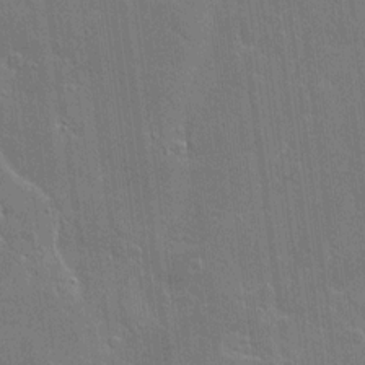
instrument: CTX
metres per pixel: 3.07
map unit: lAvf
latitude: 15.7261
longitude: -128.3089
